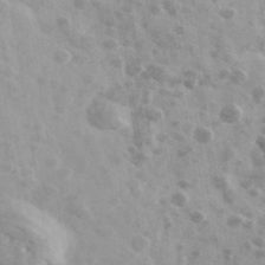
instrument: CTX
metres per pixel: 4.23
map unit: Ave
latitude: 39.7072
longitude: -106.2711
